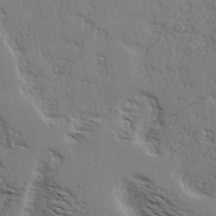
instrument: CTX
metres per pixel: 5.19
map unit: Hve
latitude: 2.1955
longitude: -123.8394
